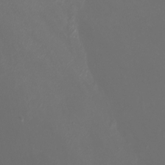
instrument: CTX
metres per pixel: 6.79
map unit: Htu
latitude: -6.9163
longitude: -73.3671
